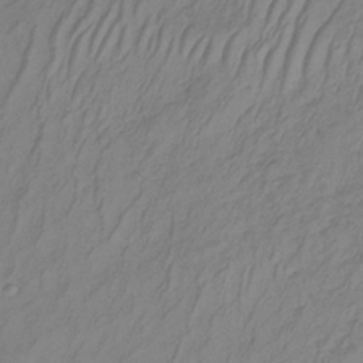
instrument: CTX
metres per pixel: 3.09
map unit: lHb
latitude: -33.6722
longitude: 66.4440
